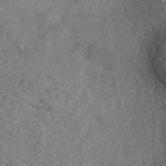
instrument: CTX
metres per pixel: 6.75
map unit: ANa
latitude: 44.8569
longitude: 25.3510
